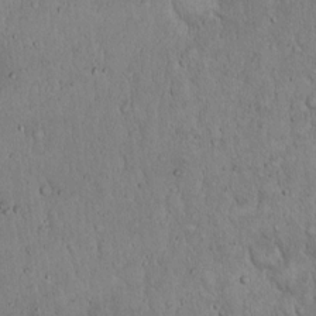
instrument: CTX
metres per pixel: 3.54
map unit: Hto
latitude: 14.4034
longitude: -56.6868
